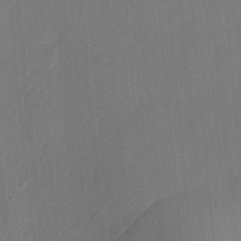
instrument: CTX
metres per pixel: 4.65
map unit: Nhu
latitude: -27.7477
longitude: -71.0458
